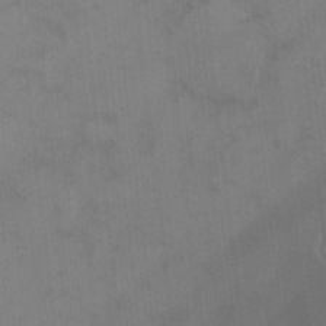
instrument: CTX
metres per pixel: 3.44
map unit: HNhu
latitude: 2.8191
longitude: 9.1620
